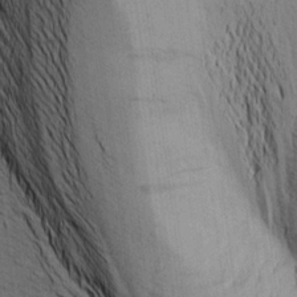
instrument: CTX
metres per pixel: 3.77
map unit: Aa
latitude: 20.6869
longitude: -144.3656
